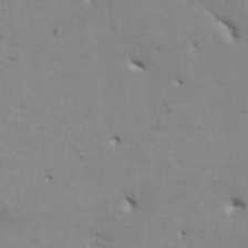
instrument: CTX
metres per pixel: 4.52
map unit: HNhu
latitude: 4.3089
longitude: -4.2145
